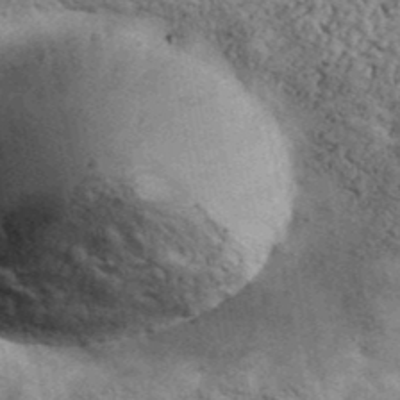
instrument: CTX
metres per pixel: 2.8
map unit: Ave
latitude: 41.0080
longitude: -109.0080
